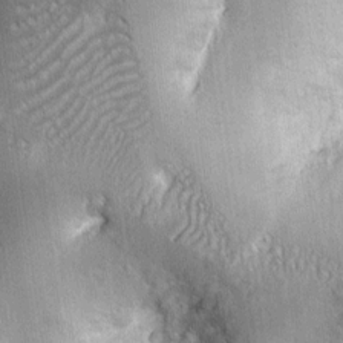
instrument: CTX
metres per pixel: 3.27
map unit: Ht
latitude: 7.8583
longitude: -75.5371
